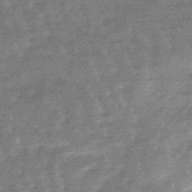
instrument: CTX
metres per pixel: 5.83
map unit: lHb
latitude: -48.1795
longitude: 76.5007
